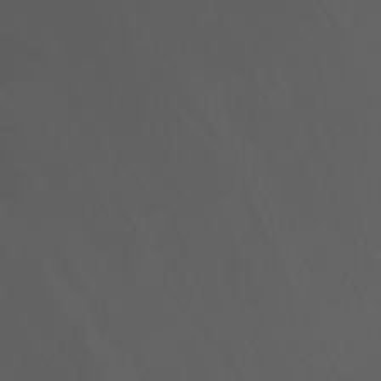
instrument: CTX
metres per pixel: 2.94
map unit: Htu
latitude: -7.1998
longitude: -71.8583
